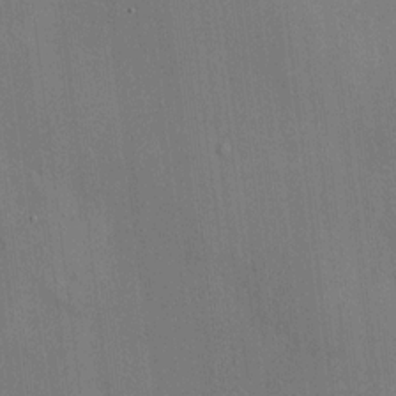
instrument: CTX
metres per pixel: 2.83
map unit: HNhu
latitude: 12.9514
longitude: 10.3495
